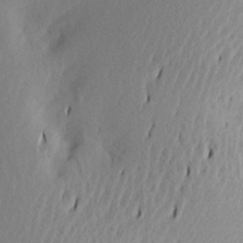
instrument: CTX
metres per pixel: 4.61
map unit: Aa
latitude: 20.2901
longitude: -145.0647
